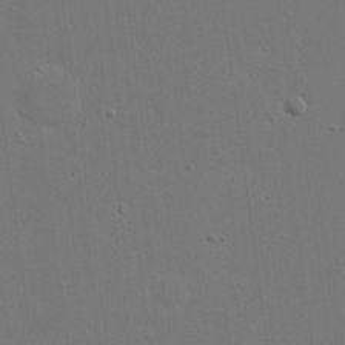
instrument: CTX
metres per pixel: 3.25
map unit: eHh
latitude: 23.8205
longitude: -69.4238
